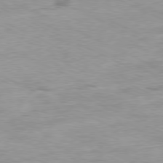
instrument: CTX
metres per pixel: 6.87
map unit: Ap
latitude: -80.5007
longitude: -74.9514
